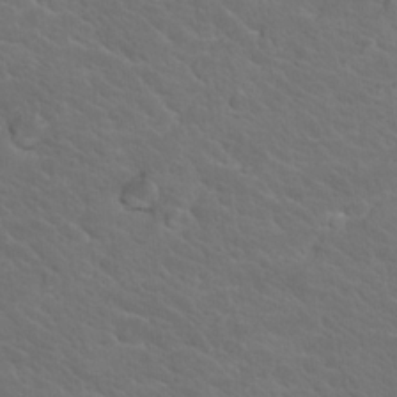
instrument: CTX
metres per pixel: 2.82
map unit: Hto
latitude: 18.2144
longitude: -33.3671
